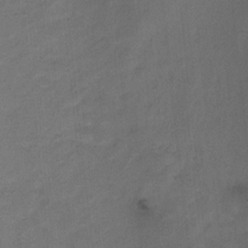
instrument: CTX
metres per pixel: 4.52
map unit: Hto
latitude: 6.3089
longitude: -37.7828
